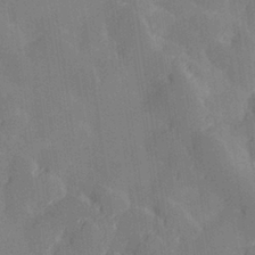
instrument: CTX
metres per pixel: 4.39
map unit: Hve
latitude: 28.2144
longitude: 145.3321
